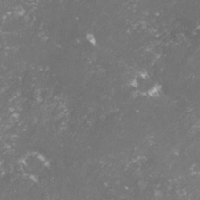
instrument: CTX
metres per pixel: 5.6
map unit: lHvf
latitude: -15.8801
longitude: -100.1200
